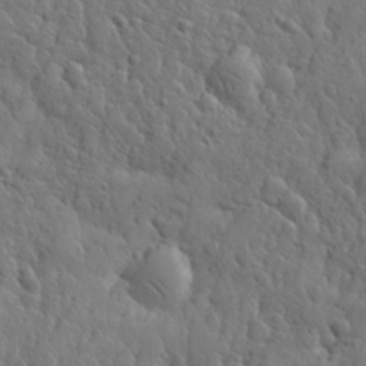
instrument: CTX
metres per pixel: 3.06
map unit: eHh
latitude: 31.2537
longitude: -69.0081
